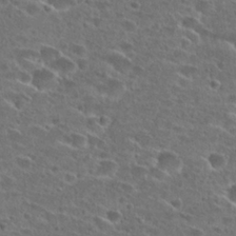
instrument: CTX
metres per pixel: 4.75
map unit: Hto
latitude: 26.8947
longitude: -46.4034
